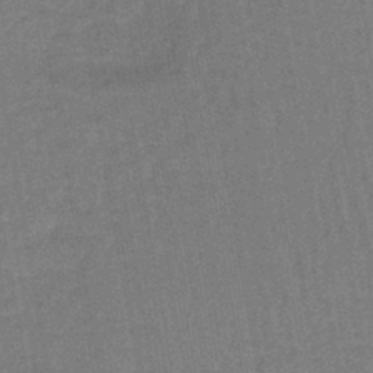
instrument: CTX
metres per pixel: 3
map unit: lHb
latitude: -42.8408
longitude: 62.8975
